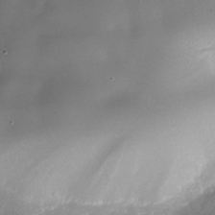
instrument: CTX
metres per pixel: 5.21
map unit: Nhe
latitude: -35.8044
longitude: -92.1955
